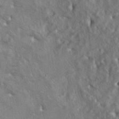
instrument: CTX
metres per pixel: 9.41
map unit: lAa
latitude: -6.1039
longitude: -125.2159
